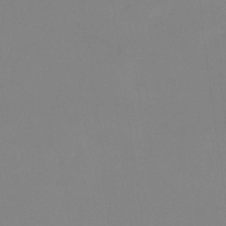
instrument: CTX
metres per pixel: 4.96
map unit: eHb
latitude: -37.0297
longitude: 75.1620
